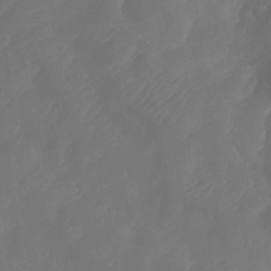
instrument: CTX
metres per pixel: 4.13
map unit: Nhe
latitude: -33.8989
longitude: -144.9702
